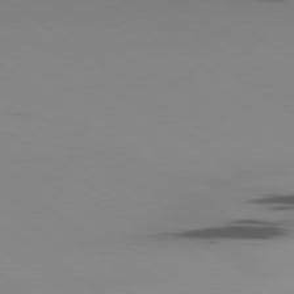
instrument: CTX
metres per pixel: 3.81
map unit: Ap
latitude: -79.6344
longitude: -62.5924
